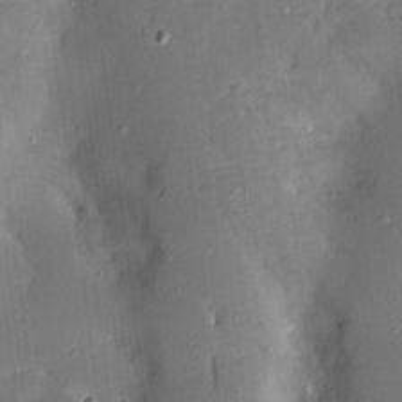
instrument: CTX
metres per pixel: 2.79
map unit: Aa
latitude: 15.4805
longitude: -148.7435
